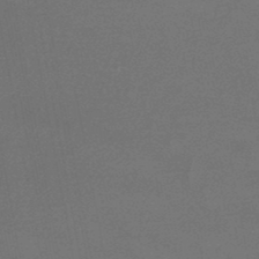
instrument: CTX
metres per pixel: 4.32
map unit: lHb
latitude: -47.1242
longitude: 74.0283
